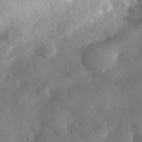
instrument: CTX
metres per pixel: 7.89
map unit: eHh
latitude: 30.1200
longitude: -72.7058
